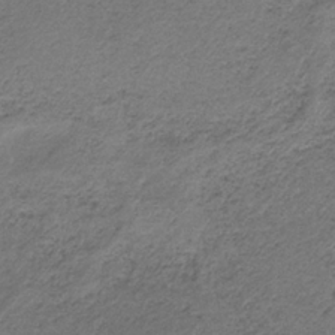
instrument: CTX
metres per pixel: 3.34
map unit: HNb
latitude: -32.6330
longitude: 63.0108
